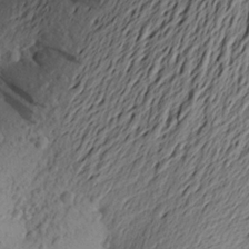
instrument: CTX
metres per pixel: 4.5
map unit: Aa
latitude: 23.0647
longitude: -149.3104
